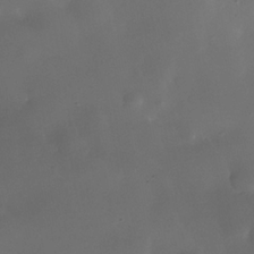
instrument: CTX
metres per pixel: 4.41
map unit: Nhe
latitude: -35.8044
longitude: -130.8758
